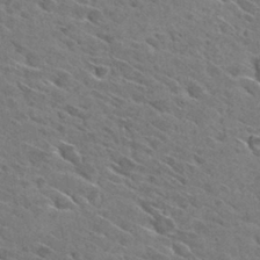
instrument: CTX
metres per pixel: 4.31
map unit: Hto
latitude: 29.3670
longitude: -43.3671
